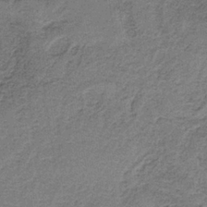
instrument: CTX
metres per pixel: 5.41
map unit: HNb
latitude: -35.0297
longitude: 54.1039
